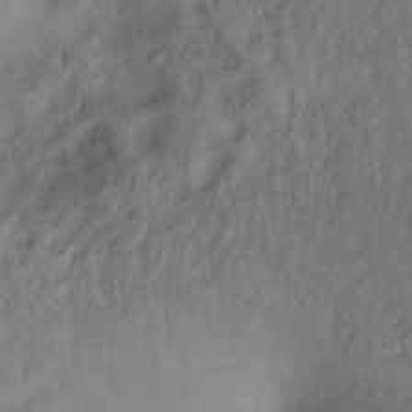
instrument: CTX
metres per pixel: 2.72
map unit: Ht
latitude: -1.0109
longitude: -32.8569
